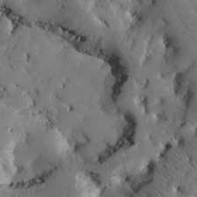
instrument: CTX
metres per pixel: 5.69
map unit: Htu
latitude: -2.7274
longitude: 168.8219
